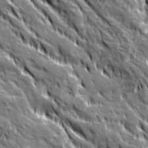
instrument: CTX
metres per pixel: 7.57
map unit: Ave
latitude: 20.3468
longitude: -134.9513
